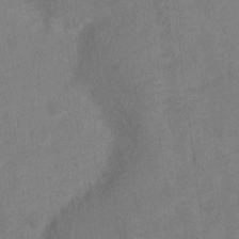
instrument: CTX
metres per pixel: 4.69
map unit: Nve
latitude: -18.3684
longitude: 108.7463
